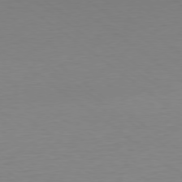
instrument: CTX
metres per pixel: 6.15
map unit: Ap
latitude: -79.1242
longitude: -55.8394
